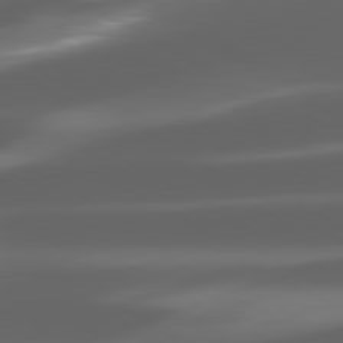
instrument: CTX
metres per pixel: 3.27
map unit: lApd
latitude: 80.1200
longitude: -144.1578
